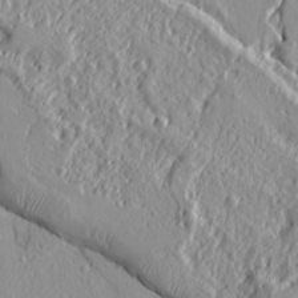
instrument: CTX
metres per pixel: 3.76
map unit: Ht
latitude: 7.7639
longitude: -77.8772
